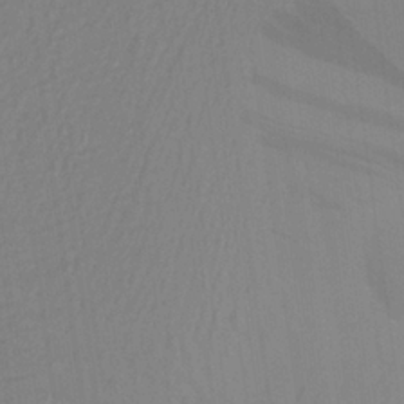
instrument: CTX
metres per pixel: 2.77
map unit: Aa
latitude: 24.8191
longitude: -145.6316
